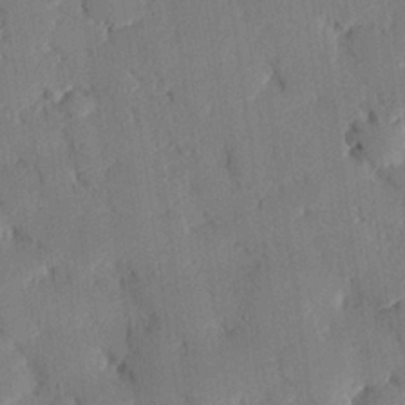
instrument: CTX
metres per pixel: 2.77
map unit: eHh
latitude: 26.4412
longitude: -81.3293
